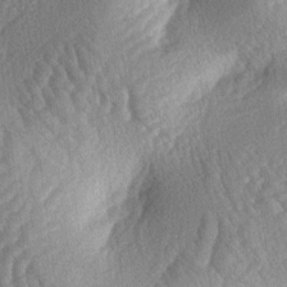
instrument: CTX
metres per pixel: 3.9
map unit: lAa
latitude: -4.0283
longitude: -127.4804
